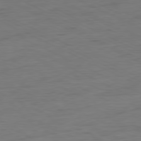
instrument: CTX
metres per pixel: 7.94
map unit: Ap
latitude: -80.7841
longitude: -82.5545
